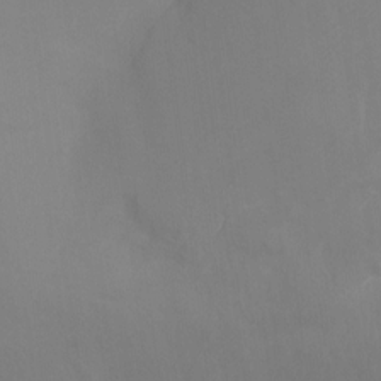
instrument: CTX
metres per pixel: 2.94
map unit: Ht
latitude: -16.7652
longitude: -48.3467
